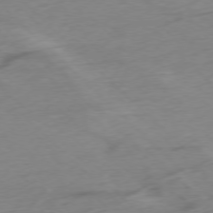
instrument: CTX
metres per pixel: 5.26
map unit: Ap
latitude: -77.0109
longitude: -77.9528
